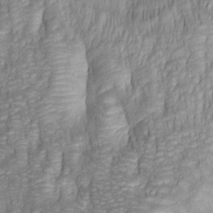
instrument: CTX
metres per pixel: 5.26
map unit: lAa
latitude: 6.3467
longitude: -115.0269
